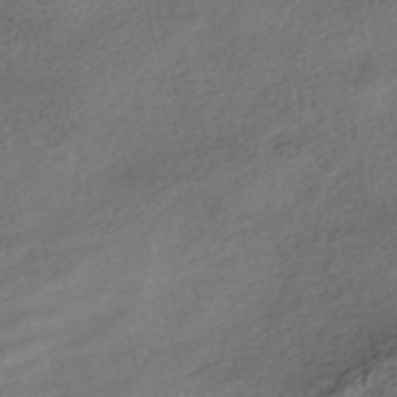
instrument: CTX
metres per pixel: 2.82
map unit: HNhu
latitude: -42.0661
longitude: 104.0661
